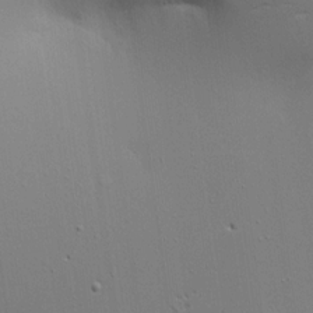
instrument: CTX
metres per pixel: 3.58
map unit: Aa
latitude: 18.6868
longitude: -125.6127
